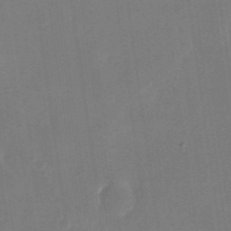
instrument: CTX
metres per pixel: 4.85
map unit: Nhu
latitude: -28.5952
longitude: -69.5371
